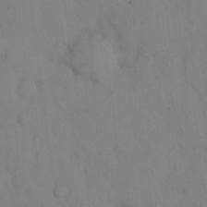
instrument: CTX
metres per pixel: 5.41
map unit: eHh
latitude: 12.8758
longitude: -61.6505
